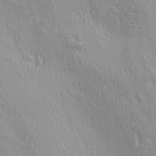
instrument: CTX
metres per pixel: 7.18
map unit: lAa
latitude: 4.3278
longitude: -112.7813
